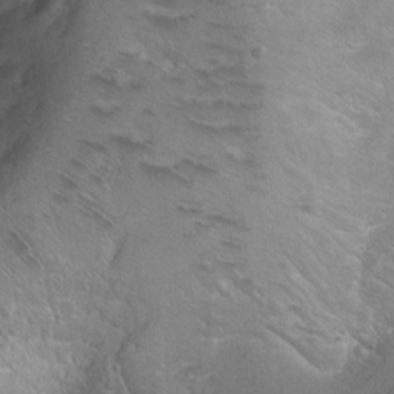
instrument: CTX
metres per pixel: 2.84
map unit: Ht
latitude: 0.2711
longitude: -45.1214
